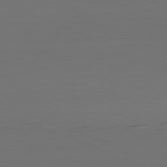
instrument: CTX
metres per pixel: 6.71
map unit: Hpe
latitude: -81.9367
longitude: 7.5966
